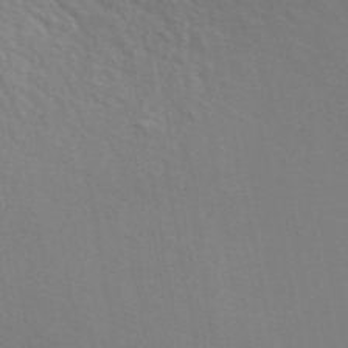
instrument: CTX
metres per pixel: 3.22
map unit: ANa
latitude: 49.0836
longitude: -74.2523
